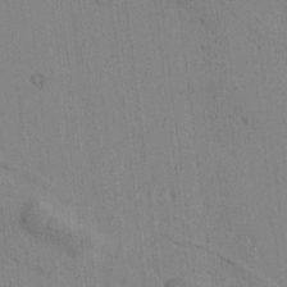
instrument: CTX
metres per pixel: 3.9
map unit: lAvf
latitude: 6.8002
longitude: 167.7100
